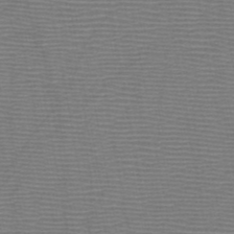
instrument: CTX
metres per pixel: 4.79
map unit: HNb
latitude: -46.7274
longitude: -40.5734
